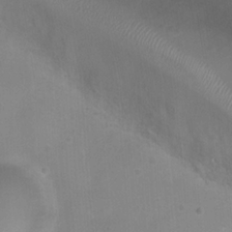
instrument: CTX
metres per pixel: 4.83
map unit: Ht
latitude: 4.2900
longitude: -19.8961
